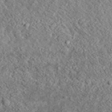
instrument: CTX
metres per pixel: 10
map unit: lHvf
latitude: 36.5735
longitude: -87.7449
